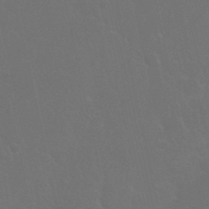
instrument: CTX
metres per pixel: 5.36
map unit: Nhu
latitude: 27.8395
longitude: -62.0822
